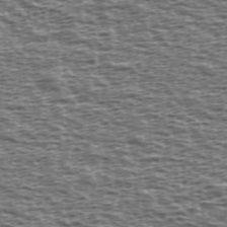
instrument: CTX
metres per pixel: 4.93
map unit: Ave
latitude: 38.9325
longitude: -112.6301
